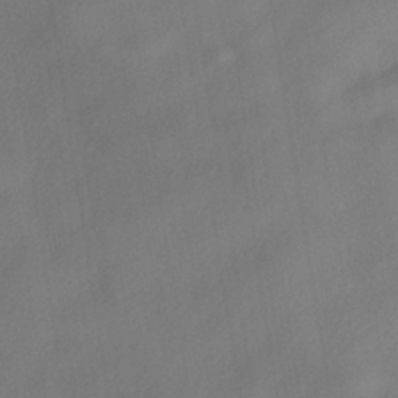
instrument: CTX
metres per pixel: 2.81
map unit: ANa
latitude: -38.2173
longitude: 98.3684
